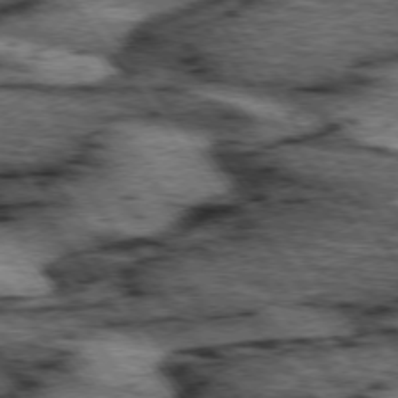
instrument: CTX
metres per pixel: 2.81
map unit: lApd
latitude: 74.0633
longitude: -73.9339
